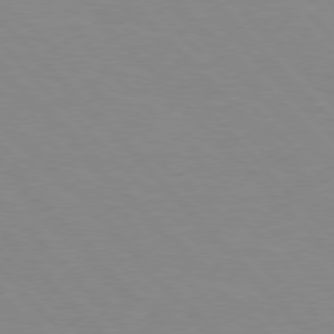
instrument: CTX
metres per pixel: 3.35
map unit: Hpe
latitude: 76.3467
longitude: -155.8961
